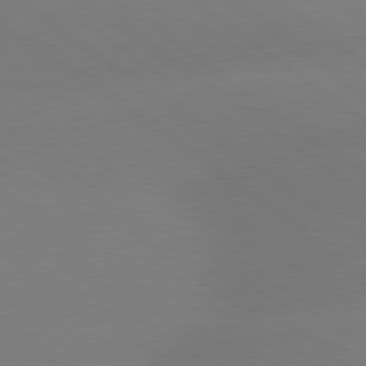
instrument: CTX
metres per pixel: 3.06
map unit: lApd
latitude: 79.1781
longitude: -150.9702
